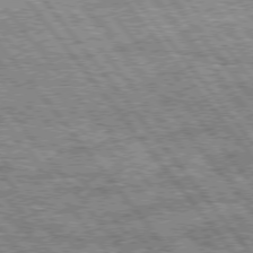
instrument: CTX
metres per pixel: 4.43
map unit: Hpe
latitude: 75.1592
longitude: -156.8380
